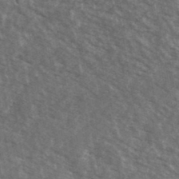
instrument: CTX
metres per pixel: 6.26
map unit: Ave
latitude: 40.1766
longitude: -109.2537
